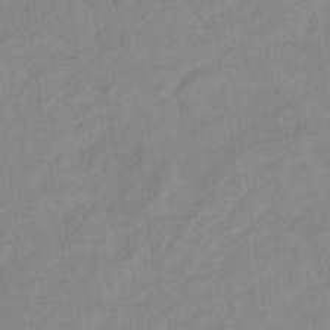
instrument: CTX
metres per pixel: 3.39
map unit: lHb
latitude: -34.9731
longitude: 71.8611
